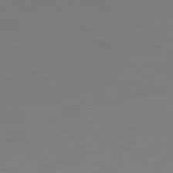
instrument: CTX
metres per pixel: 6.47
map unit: Ap
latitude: -78.1983
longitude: -56.8757
